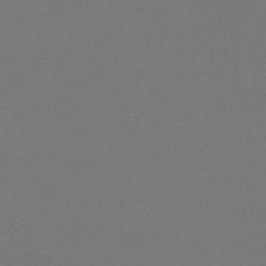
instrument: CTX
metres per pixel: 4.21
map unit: lHb
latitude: -45.0109
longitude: 75.8801
